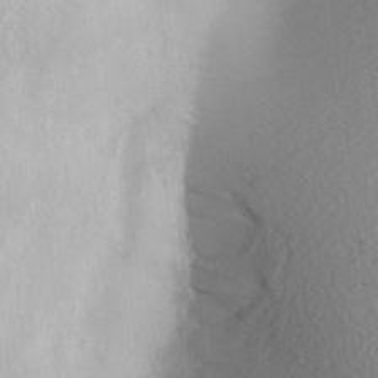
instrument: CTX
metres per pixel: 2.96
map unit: Hve
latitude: 2.3278
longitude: -123.4048
